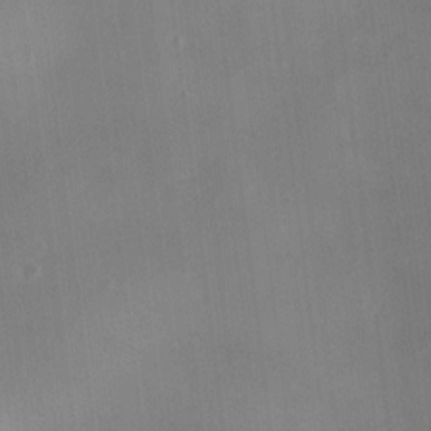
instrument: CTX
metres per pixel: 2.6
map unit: HNhu
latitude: 5.8205
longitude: 3.7288
